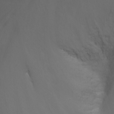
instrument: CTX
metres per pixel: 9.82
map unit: Nhu
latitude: -13.7667
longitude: -70.5357
